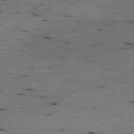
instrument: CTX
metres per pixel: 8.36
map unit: Ap
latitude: -77.6911
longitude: -89.2915
